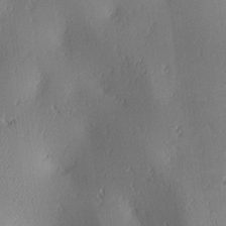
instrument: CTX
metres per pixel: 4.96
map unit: lAa
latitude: 3.3670
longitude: -117.7261
